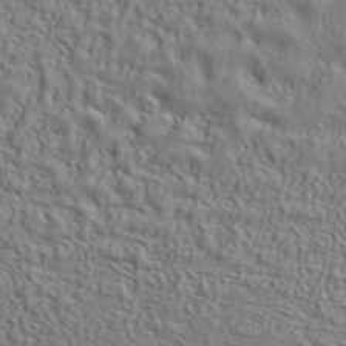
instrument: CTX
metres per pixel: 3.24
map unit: ANa
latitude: 39.4993
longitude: 28.5007
